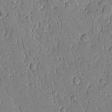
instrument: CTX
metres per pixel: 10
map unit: Aa
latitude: 11.1214
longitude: -128.5735
